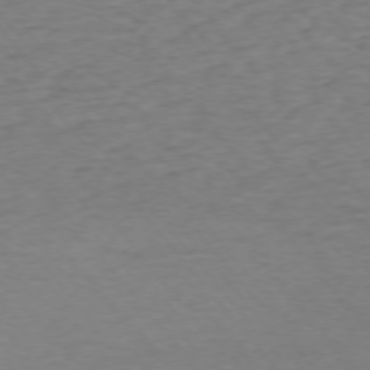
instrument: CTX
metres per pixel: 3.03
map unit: Ap
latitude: -75.4077
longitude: -88.6113
